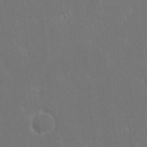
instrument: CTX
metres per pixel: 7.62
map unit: eHh
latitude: 20.4034
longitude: -68.4790
